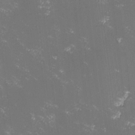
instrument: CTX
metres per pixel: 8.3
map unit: lHvf
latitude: -13.2187
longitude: -100.7246
